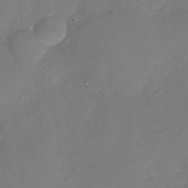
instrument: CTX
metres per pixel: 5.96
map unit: Nhu
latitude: -29.2943
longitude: -60.1011
